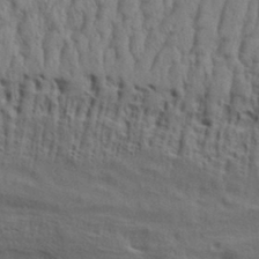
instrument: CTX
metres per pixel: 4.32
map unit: Aa
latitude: 33.1025
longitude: -136.1956
